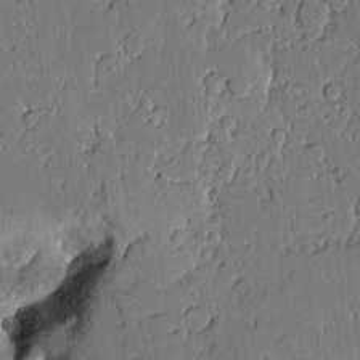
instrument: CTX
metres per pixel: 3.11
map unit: Aa
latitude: 11.5938
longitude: -128.1200
